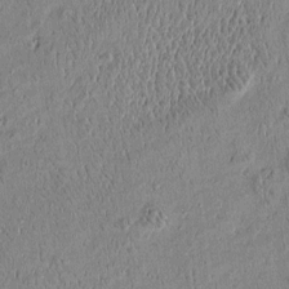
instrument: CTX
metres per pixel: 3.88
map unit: Htu
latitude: -6.1605
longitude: 176.7463
